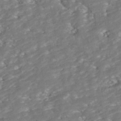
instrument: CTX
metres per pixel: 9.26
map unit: ANa
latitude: -42.3495
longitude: 108.1984
